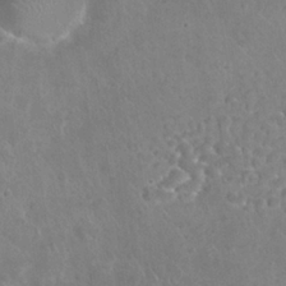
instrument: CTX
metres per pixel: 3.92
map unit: Nhu
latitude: 25.8961
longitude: -52.4034
